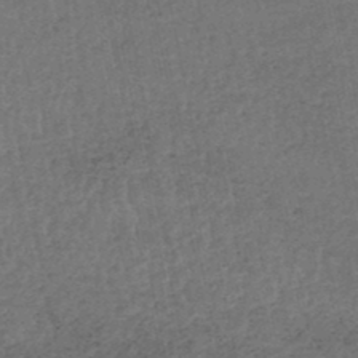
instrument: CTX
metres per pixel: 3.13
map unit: HNhu
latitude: -48.7652
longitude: 101.7099
